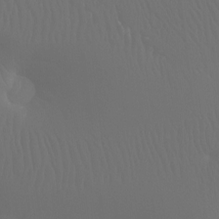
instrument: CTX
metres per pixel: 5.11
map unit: Ht
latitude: -7.5210
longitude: -31.3860
